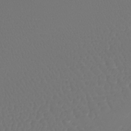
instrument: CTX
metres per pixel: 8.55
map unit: lHb
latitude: -41.2754
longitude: 68.2928
